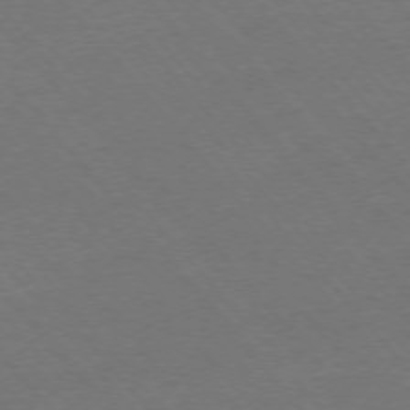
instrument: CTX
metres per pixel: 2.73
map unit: Ap
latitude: -75.8612
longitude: -94.3090
